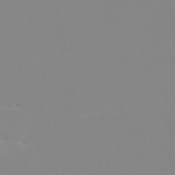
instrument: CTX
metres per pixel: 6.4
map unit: eHh
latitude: -5.7099
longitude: -86.7435
